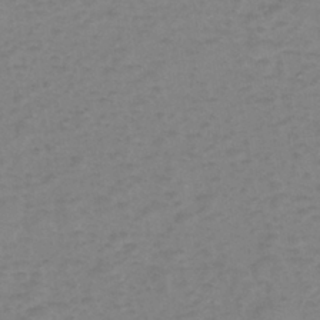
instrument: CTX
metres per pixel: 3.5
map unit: eHh
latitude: -39.8234
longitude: -28.7624
